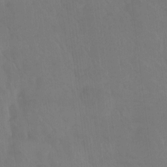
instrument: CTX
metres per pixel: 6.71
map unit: Htu
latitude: -14.4440
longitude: -46.2901
